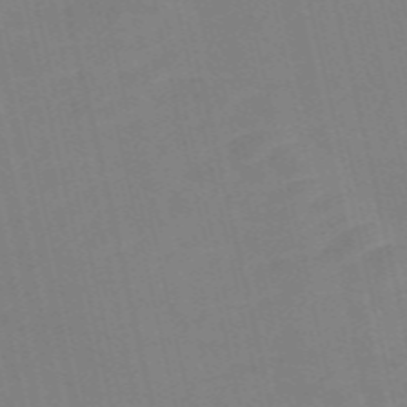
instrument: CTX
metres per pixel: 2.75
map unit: Nve
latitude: -58.3117
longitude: 50.7841
